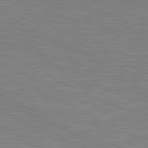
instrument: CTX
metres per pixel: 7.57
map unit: lApd
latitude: 81.1403
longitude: -170.3089
